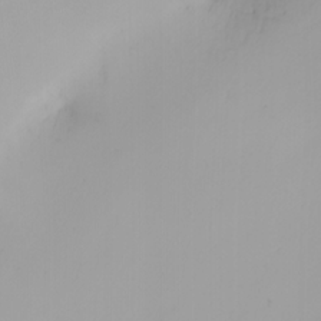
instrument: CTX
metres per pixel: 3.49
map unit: Nhu
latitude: -4.9919
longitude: -91.6316
